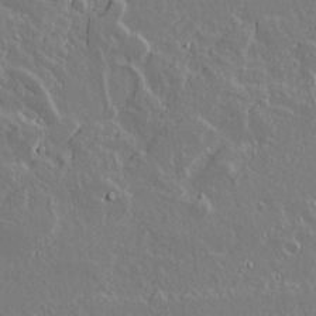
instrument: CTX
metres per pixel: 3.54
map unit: lAvf
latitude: 15.2915
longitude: -127.7639
